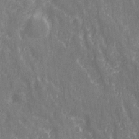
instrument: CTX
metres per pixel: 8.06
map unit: Ave
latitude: 21.1026
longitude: -134.0444
